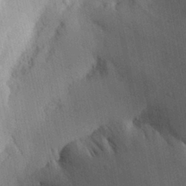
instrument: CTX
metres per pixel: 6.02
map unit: Aa
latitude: 30.2712
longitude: -142.7435
